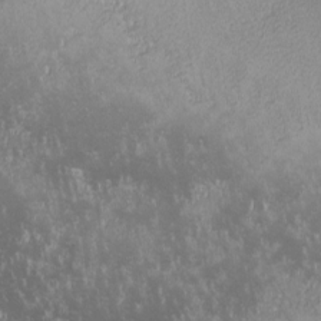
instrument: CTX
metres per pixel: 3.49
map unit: lHvf
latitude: -14.0283
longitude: -103.7827
